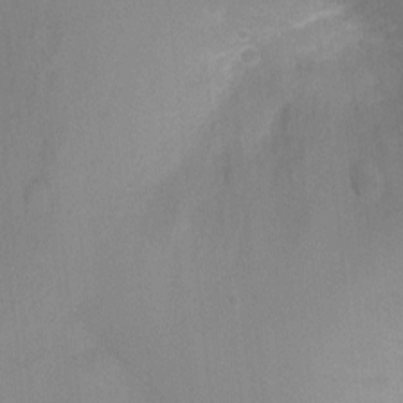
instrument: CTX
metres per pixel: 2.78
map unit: Ht
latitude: -8.1228
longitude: -24.5923
